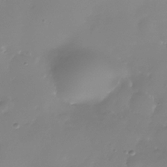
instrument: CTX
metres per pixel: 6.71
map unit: Nhe
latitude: -37.1242
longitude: -113.4426
